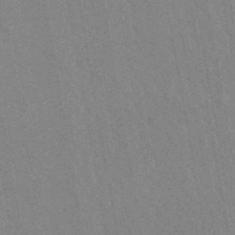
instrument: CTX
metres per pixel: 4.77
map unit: lHb
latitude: -48.1417
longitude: 73.1809
